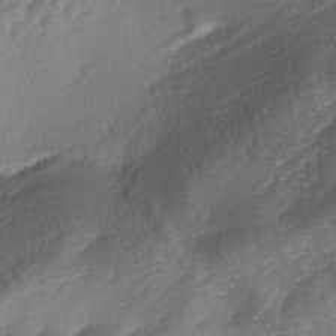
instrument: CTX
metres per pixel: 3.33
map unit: lAa
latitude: -3.6154
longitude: -127.7828
